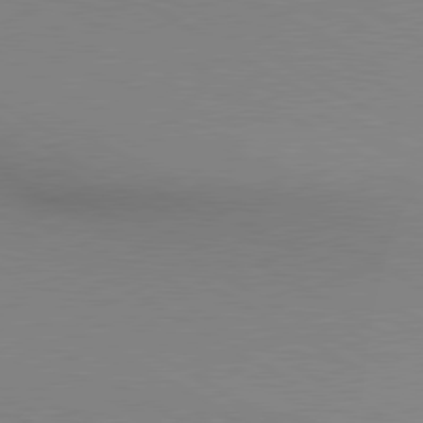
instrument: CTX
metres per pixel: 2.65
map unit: lApd
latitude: 80.2522
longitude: 130.0850
